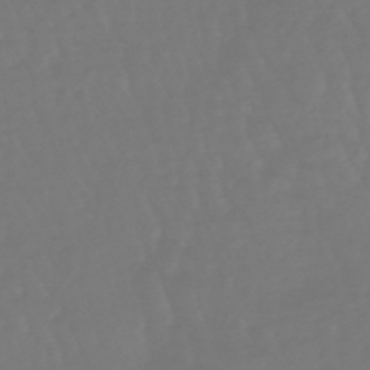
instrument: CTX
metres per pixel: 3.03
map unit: eHb
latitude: -47.0675
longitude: 81.3321
